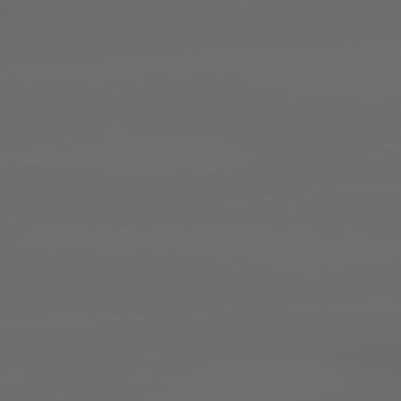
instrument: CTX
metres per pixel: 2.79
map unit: lApd
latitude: 79.4805
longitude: -139.4615
